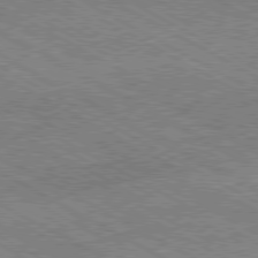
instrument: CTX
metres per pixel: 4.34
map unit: Hpe
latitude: -81.1053
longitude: 20.0661
